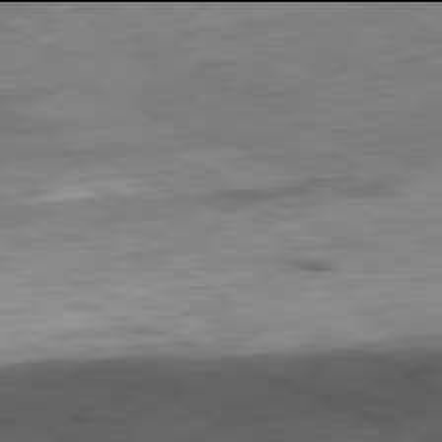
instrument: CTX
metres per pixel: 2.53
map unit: Ap
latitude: -82.0094
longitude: -71.1403
